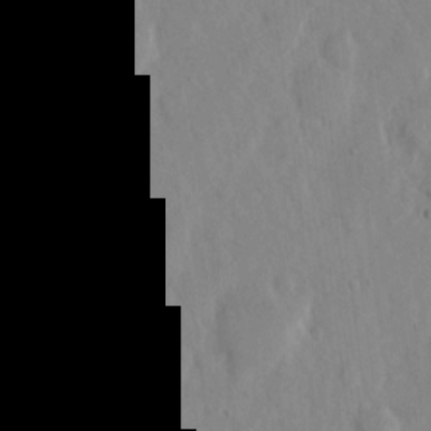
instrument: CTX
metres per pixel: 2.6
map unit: eHh
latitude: 12.1200
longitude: -69.6127
